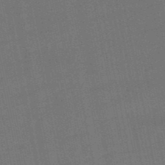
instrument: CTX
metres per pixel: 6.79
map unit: eHb
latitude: -49.8234
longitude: 78.2172
